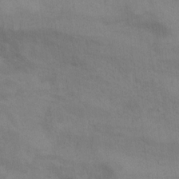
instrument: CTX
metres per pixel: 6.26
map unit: Nhu
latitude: 9.9906
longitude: -25.4426
